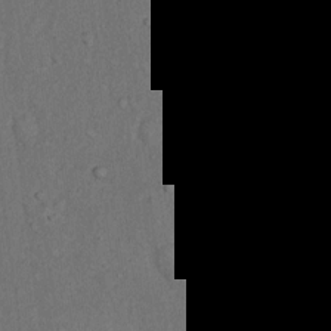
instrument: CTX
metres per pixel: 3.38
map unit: Hto
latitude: 15.6505
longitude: -61.5182
